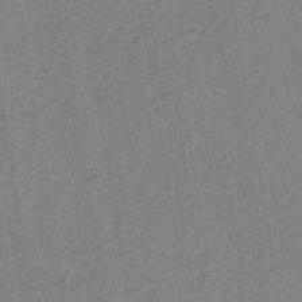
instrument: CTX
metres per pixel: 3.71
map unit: lHb
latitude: -42.2928
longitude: 62.7085
